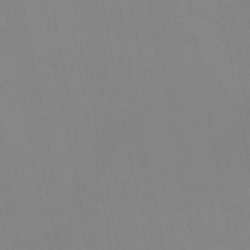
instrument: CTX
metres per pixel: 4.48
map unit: eHb
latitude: -37.3509
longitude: 74.7652
